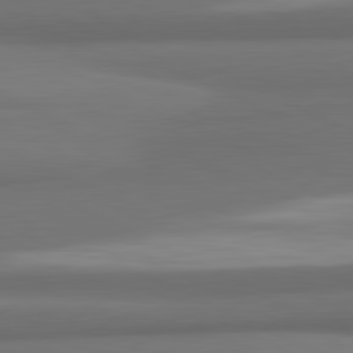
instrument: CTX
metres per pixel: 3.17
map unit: lApd
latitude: 81.6883
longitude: 173.0108
